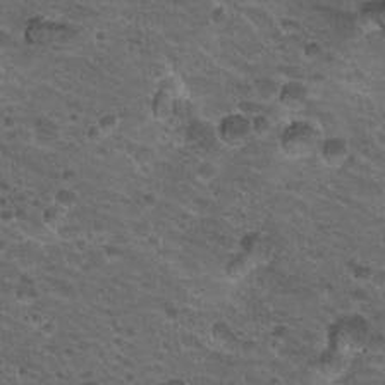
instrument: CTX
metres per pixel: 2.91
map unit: Hto
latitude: 19.9528
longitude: -32.7057
